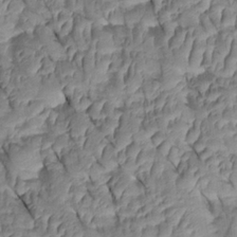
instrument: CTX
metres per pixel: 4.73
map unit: Htu
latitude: 0.2333
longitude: 148.7464
